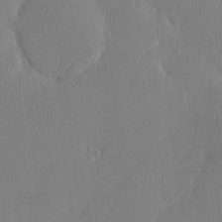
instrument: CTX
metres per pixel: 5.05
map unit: eHh
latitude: -3.9178
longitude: 16.1417
